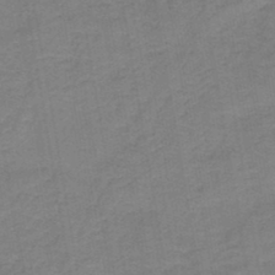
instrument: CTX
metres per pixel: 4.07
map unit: HNb
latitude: -45.3699
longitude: 52.0472
